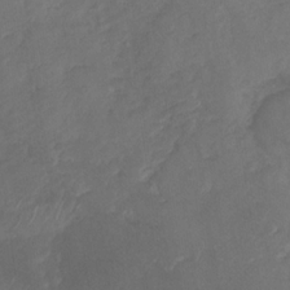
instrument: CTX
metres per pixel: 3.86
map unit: Nhu
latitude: -30.3873
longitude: -63.0081
